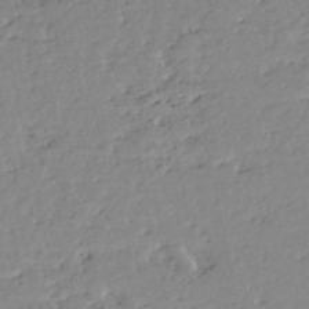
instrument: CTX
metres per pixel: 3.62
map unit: eHh
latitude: -51.9178
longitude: -24.2333
